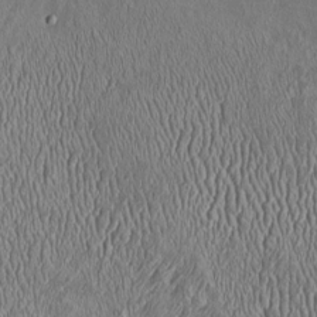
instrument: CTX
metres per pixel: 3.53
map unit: Htu
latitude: -7.0675
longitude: 157.3321
